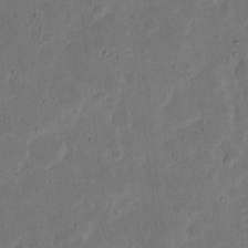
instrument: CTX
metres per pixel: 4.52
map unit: eHh
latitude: 5.0836
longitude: -71.4237
